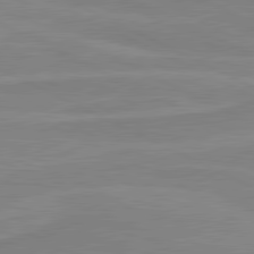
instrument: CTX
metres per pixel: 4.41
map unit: lApd
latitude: 81.0269
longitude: 170.0472
